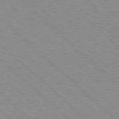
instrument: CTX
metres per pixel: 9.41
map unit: Hpe
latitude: 78.1767
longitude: -158.8947
